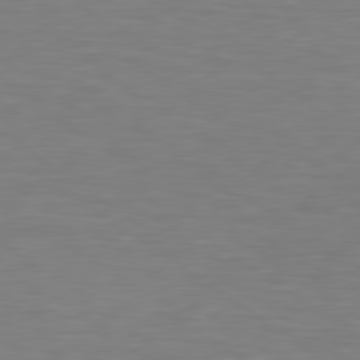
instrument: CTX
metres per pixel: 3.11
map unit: lApd
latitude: 79.2915
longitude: -90.8569
